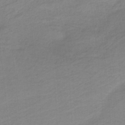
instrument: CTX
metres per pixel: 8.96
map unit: HNb
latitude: -36.5951
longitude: 55.8989
